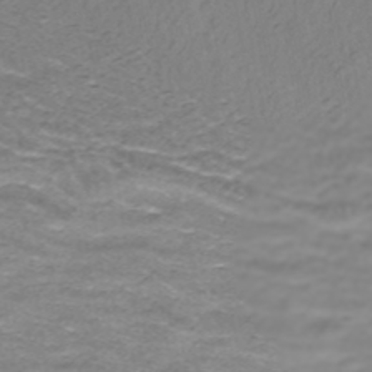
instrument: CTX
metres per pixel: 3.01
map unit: ANa
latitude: -41.1053
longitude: 104.3117
